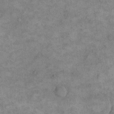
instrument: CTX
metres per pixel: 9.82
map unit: eHh
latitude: 14.4790
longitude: -67.8772
